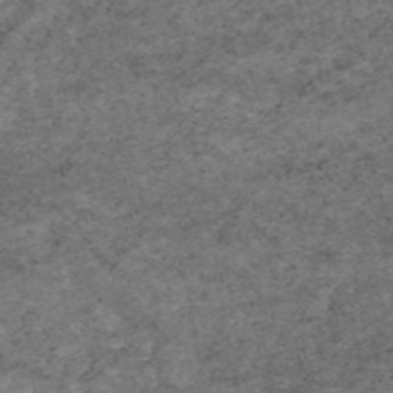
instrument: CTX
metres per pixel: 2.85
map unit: eAb
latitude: 47.8206
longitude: 113.3699
